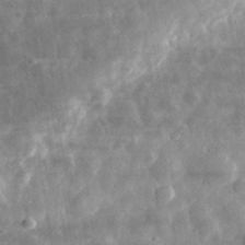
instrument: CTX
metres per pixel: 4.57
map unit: eHh
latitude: 32.8947
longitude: -78.8758
